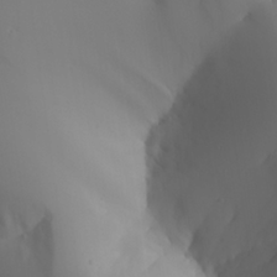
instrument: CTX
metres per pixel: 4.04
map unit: Aa
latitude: 24.5545
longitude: -127.2915
